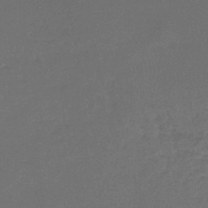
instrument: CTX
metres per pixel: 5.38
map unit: lHb
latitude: -46.4062
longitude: 63.0297
